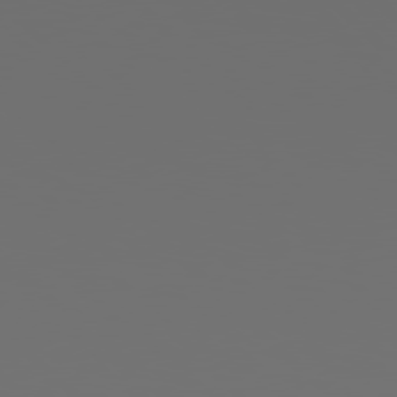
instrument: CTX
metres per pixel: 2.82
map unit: Hpe
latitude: 77.8772
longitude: -176.5545
